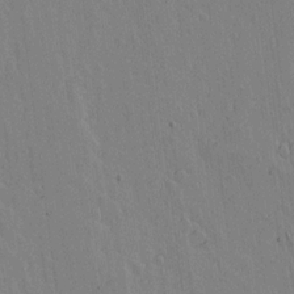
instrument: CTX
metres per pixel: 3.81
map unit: lAvf
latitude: 15.2726
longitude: -125.4993
